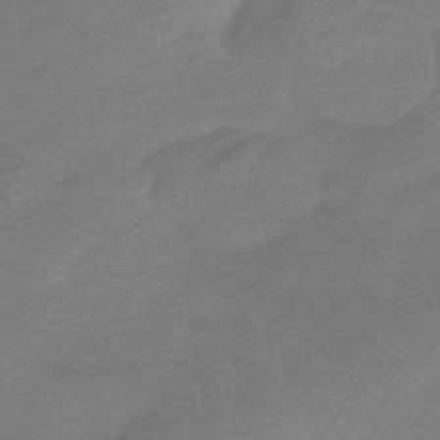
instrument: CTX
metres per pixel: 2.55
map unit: eHb
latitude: -41.5777
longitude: 84.5573
